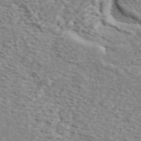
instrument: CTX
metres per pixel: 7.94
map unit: ANa
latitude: 44.2333
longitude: 21.5777
